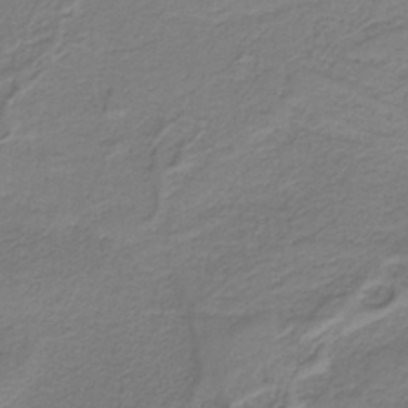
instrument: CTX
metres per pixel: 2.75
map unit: HNb
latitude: -38.2740
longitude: 53.3320
